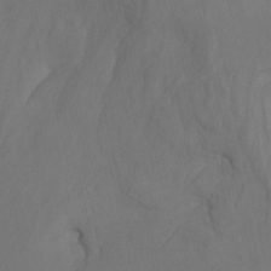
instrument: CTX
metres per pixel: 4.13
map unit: Htu
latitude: -6.9352
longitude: -67.0458
